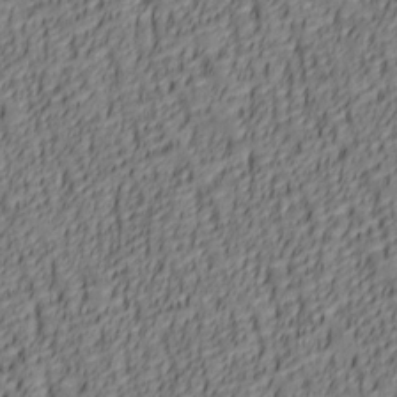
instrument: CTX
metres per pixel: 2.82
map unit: lAa
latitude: 6.3467
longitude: -116.3845
